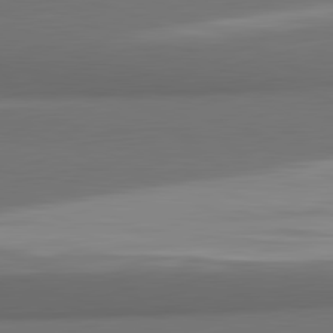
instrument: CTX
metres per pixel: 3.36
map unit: lApd
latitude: 81.8394
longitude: 172.5007
